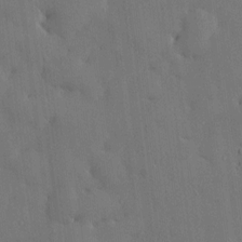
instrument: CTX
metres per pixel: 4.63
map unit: HNhu
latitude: 6.6490
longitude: 15.2376
